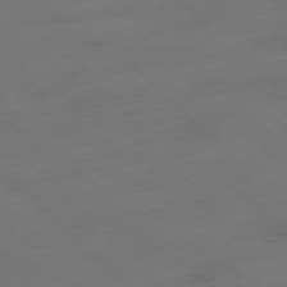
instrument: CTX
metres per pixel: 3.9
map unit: Ap
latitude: -77.3888
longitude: -64.3278
